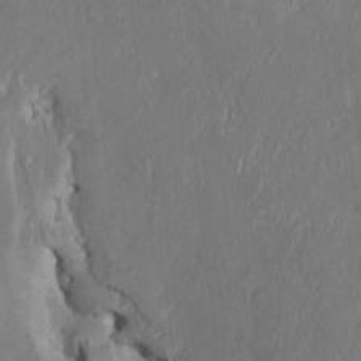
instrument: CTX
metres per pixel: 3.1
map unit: HNhu
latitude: 3.1970
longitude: -5.3859
